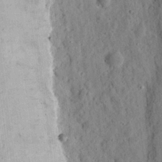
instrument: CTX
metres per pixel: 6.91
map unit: Ht
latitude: 11.7072
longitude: -74.0255
